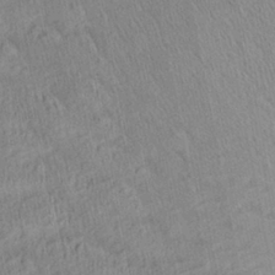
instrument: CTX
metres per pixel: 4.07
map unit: Aa
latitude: 28.0444
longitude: -137.4805
